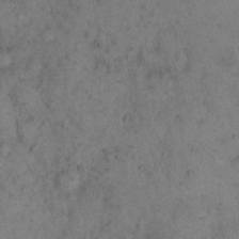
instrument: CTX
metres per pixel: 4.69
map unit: eHh
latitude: 15.6127
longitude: -63.7072
